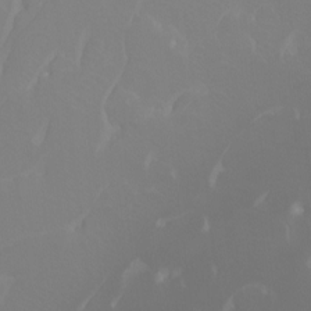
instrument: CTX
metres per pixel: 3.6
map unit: Htu
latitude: -12.2551
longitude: -70.9325
